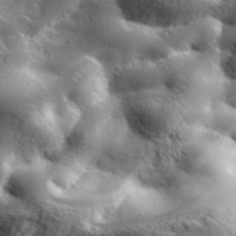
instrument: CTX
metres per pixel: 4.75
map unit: lHvf
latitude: 35.3292
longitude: -91.2348
